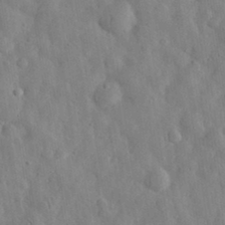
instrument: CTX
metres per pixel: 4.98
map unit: eHh
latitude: 32.1767
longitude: -74.2900
